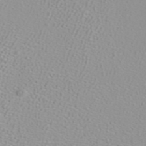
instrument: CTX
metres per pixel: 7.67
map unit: ANa
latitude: 39.7638
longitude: 23.9745
